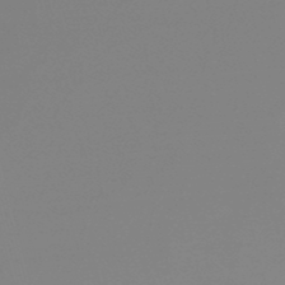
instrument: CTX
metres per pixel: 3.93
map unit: lHb
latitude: -48.8219
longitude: 68.0850
